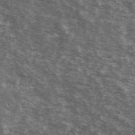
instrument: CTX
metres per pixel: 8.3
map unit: Ave
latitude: 40.2144
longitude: -110.1578
